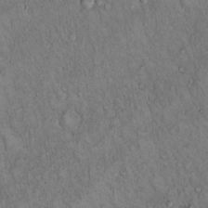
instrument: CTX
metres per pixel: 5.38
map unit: Hto
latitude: 15.6694
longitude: -57.2348
